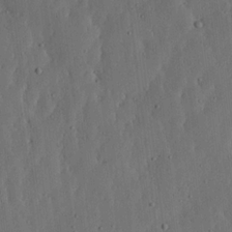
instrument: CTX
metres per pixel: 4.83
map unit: lHvf
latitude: 19.3859
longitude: -114.9513
